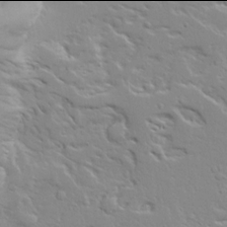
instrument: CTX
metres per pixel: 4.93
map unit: Ave
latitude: 13.9906
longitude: -139.2915
